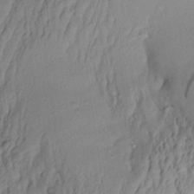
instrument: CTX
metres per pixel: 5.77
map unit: Aa
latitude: 30.4223
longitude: -132.9892
